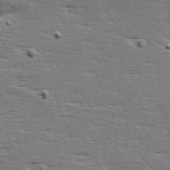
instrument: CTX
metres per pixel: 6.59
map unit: Hve
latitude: 24.1577
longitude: -97.8205
